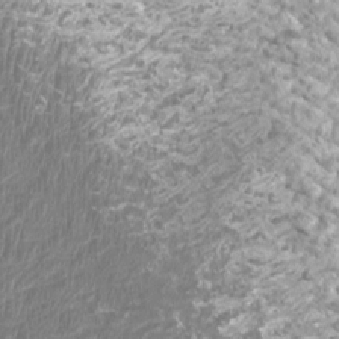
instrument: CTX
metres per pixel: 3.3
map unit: Htu
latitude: 2.1389
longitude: -19.9906
